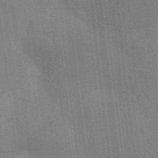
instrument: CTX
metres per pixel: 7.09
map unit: Aa
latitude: 32.8002
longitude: -143.0836
